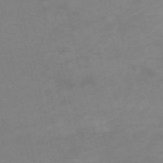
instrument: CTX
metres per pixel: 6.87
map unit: HNb
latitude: -54.5385
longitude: -49.7828
